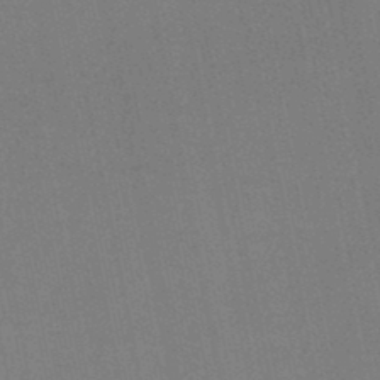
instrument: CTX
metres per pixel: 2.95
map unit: lHb
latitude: -47.2943
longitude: 70.0661
